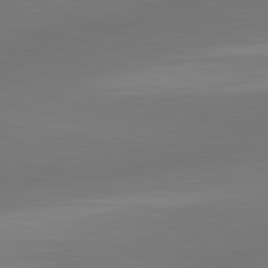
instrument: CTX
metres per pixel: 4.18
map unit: lApd
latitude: 83.2914
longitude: -132.6679
